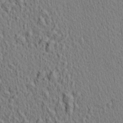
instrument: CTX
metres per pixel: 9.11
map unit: Aa
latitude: 21.6505
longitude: -138.8947
